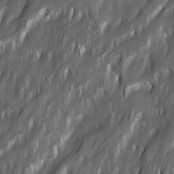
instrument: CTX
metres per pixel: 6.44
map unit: Ave
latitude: 15.8395
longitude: -135.2537
